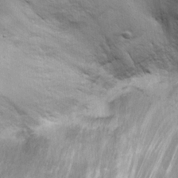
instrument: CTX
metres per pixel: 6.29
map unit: Ht
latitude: 11.6127
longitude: -39.7638
